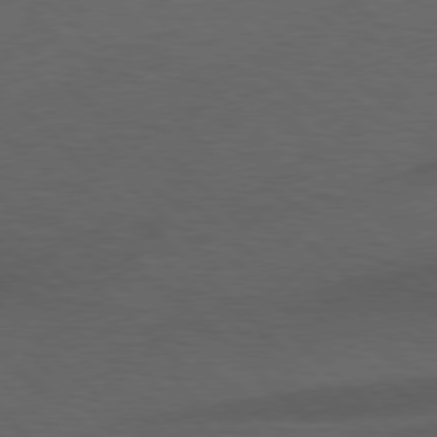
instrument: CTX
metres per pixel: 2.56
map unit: lApd
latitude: 77.4426
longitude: -60.1578
